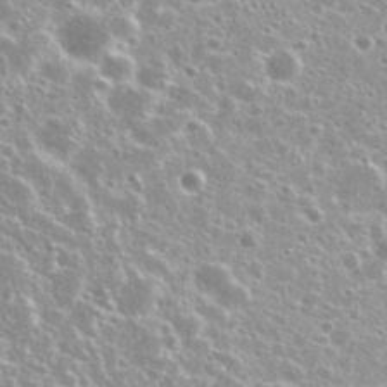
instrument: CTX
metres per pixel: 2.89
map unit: Nhu
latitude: 28.8380
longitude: -51.9528
